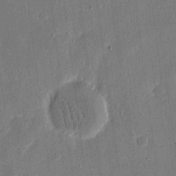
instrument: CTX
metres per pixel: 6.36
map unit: eHh
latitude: 16.1578
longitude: -70.6490
